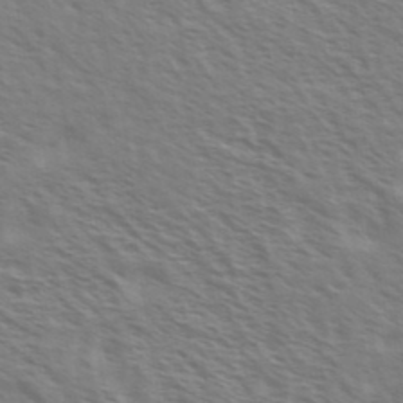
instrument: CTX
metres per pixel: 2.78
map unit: Ave
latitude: 37.3104
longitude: -110.9892
